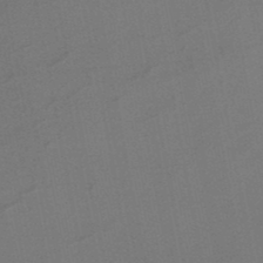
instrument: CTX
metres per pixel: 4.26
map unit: HNb
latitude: -47.8800
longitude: 58.2928
